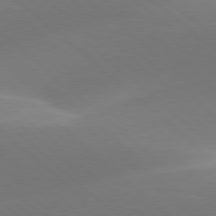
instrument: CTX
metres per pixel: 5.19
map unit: lApd
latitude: 78.2523
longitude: -50.9702
